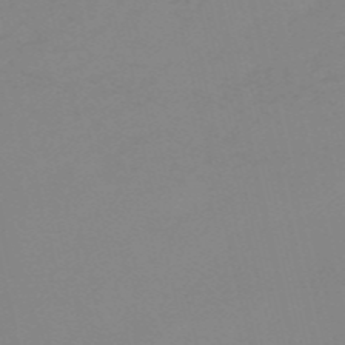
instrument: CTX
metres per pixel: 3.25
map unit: HNb
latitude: -56.0283
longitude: -43.1025
